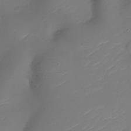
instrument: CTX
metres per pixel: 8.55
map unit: Nhu
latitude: -27.4454
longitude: -73.9906
